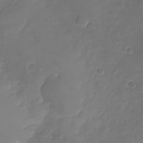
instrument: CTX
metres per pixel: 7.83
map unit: Nhu
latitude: -26.5006
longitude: -58.3845
